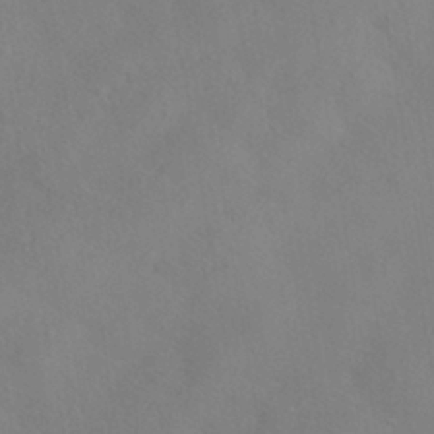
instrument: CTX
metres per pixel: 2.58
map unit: HNhu
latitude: -40.4440
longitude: 101.0675
